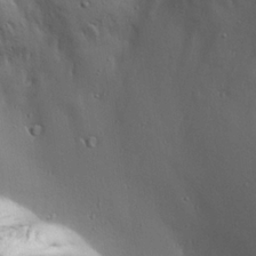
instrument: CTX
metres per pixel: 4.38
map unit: Ave
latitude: 22.1200
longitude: -137.4238
